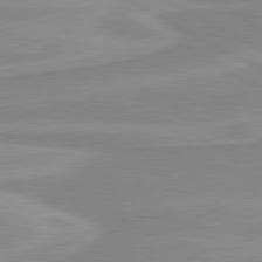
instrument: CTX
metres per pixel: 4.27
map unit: lApd
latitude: 80.4412
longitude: 171.3321
